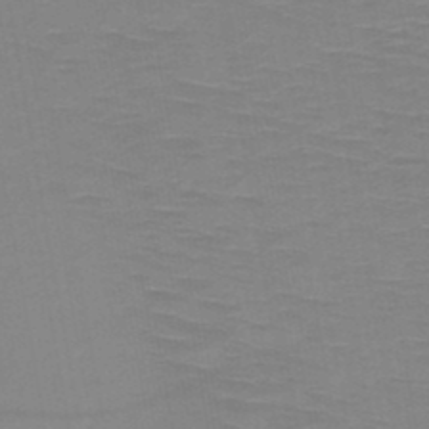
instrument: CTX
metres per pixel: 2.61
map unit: HNb
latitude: -48.8975
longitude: -44.7813
